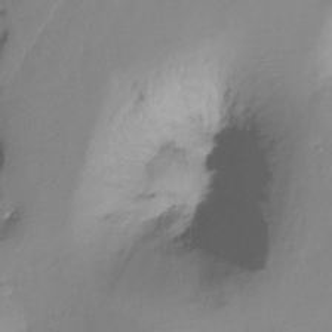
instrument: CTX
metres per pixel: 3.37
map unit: Ht
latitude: -13.1620
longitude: -44.9891
